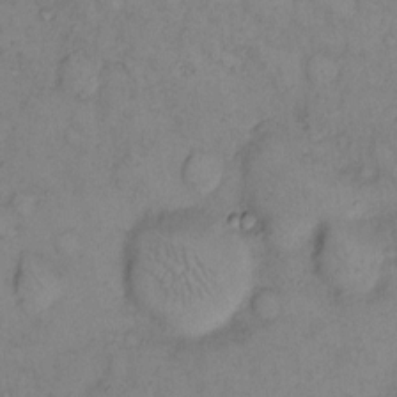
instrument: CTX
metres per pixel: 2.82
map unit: eHh
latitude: 11.6883
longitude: -62.7058
